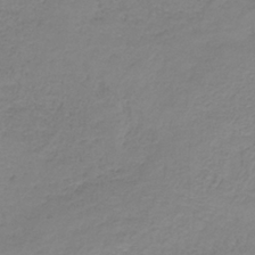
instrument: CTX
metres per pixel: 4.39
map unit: HNb
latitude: -33.7856
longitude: 53.6155
